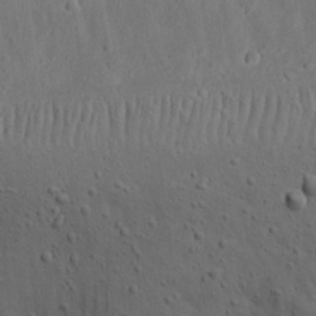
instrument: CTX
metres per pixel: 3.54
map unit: eHh
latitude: 23.3104
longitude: -69.9339
